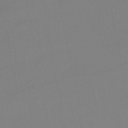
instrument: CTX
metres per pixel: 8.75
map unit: lHb
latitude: -46.3306
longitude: 75.4455
